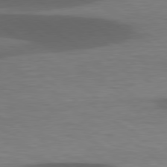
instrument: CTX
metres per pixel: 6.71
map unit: lApd
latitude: 78.5546
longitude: -48.7624
